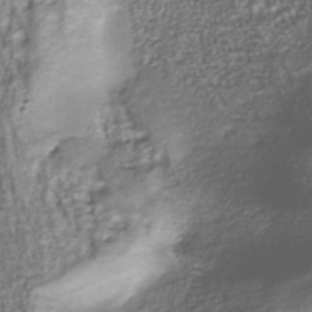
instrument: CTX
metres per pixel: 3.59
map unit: Nhu
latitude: -40.6329
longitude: -85.7828
